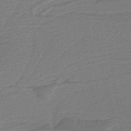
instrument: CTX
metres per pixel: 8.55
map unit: lHb
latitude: -38.1039
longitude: 58.2361
